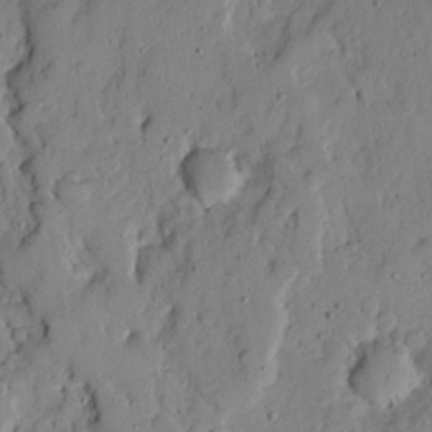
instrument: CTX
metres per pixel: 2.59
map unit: Ave
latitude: 18.0633
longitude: -128.8002
